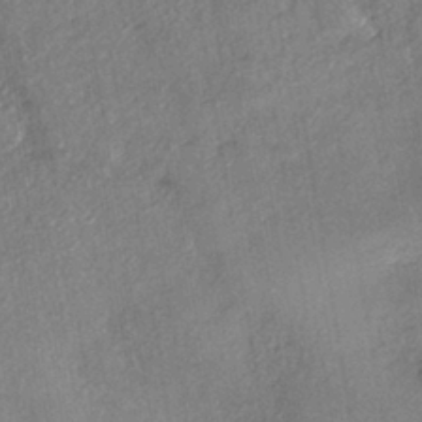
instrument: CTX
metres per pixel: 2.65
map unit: eHh
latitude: -41.6155
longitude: 120.1605
